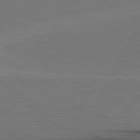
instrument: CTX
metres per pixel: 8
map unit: lApd
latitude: 79.8206
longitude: 162.0661
